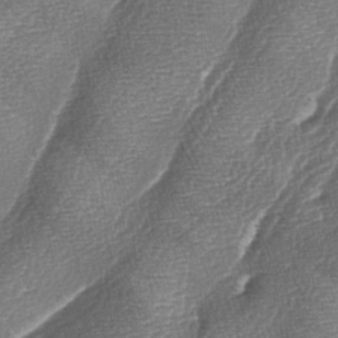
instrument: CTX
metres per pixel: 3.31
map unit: lAa
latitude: -4.5196
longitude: -129.2726
